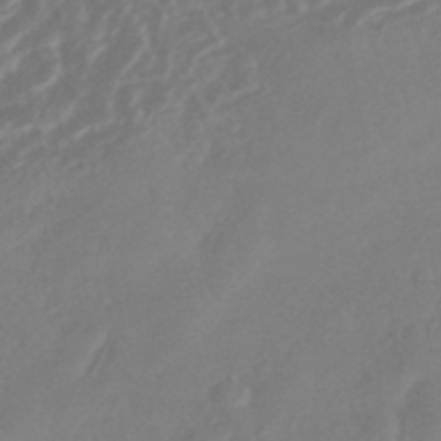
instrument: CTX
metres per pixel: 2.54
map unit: HNhu
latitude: -43.2564
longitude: 91.0676
